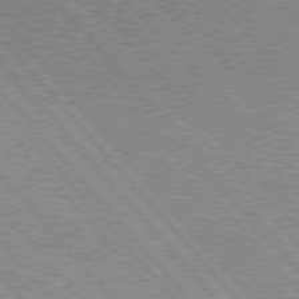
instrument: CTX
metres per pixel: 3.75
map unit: Hpe
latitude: 75.6127
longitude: -150.8569
